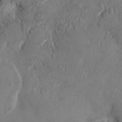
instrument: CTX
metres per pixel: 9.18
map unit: HNhu
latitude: 3.4426
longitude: -7.2537
